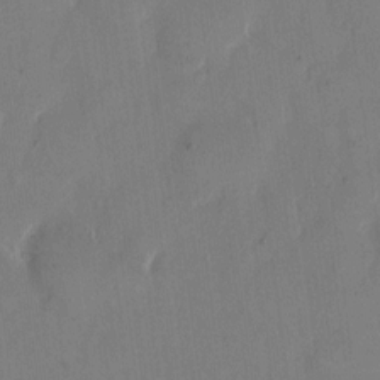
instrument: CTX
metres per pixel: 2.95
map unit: eHh
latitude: 11.4238
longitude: -69.3293
